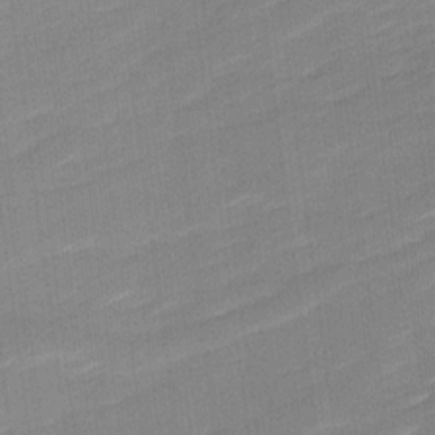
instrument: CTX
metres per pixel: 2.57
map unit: Ave
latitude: 17.0647
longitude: -136.4412
